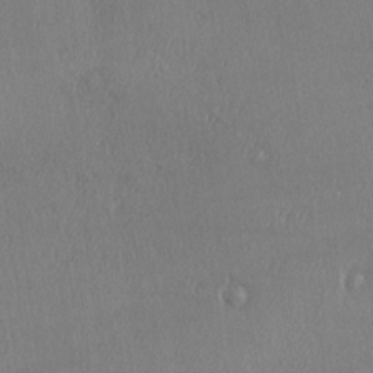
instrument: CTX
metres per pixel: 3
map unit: Ave
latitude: 22.3089
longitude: -136.3845
